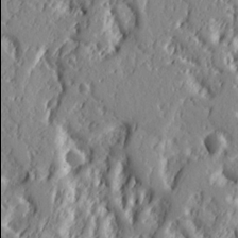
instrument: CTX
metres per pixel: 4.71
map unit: Ht
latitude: 7.9717
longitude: -77.9906
